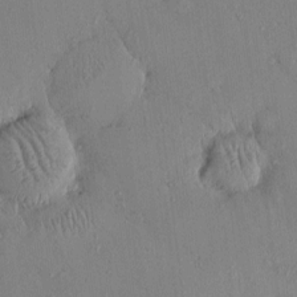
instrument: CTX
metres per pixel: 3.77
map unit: eHh
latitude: 0.1955
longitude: 16.6330
